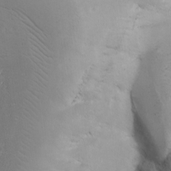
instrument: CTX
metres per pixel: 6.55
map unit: Ave
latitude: -11.3132
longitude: -121.2537
